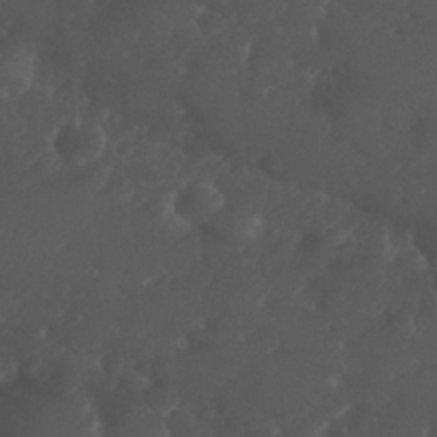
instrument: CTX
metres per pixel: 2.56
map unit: Nhu
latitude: 26.6113
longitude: -65.1403
